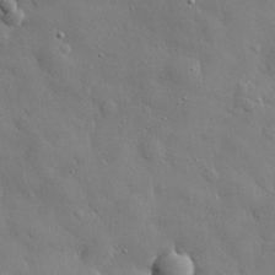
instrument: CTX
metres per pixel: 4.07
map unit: eHh
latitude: 29.4804
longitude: -78.5924
